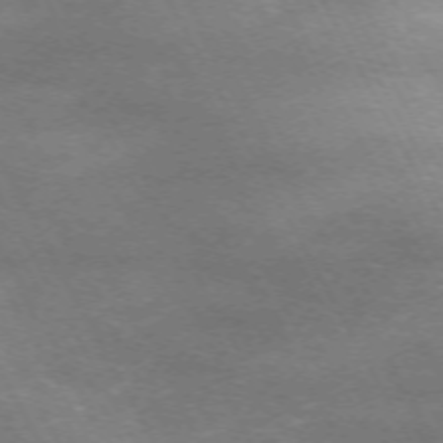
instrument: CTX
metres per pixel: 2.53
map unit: Hpe
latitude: -71.5966
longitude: 9.1809
